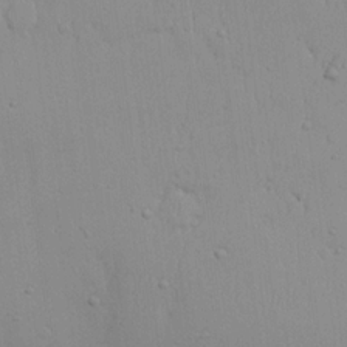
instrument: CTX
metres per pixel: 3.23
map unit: eHh
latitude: 18.1011
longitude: -72.4979
